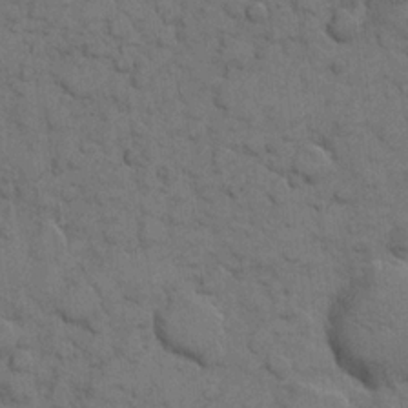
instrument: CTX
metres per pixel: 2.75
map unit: eHh
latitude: 7.9528
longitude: -65.1781
